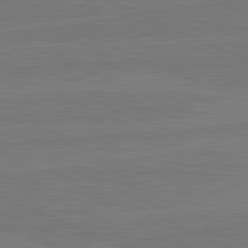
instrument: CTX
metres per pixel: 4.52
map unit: lApd
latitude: 82.0255
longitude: -177.7260
